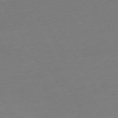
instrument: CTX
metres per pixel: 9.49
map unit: Ap
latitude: -74.5385
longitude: -68.8002
